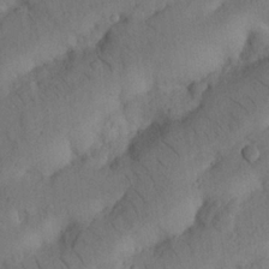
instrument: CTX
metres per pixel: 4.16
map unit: Nhu
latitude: 21.6316
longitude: -74.4412
